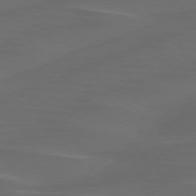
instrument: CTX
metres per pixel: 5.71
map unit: lApd
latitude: 75.6127
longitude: -79.6316
